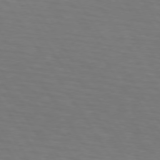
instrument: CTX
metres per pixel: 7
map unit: lApd
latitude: 73.5372
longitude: -75.4804
